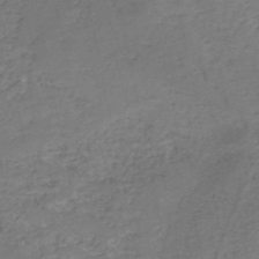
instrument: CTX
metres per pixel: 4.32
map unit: HNb
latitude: -50.3684
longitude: -48.0255
